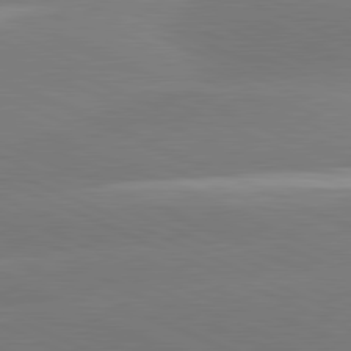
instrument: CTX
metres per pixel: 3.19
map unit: lApd
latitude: 81.4615
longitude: -155.6316
